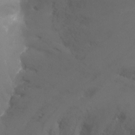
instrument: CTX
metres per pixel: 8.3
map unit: Nhu
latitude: -16.6519
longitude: -48.0444
